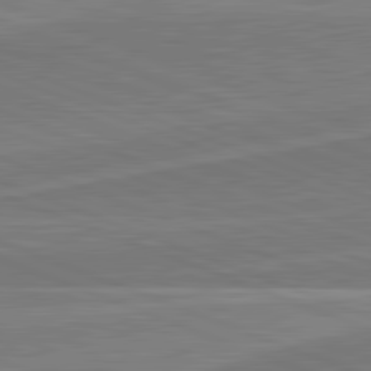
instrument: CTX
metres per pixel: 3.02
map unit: lApd
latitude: 82.0255
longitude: 140.3495
